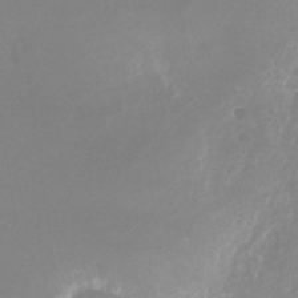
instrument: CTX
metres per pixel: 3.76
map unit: Nhu
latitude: -26.1605
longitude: -72.9514
